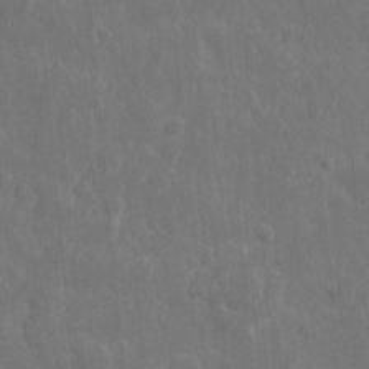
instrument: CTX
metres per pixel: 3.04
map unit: eHh
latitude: 10.6113
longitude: -72.6869
